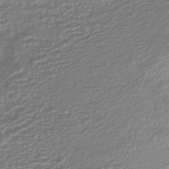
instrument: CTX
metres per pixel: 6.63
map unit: HNhu
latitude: -45.1242
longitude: 96.6519
